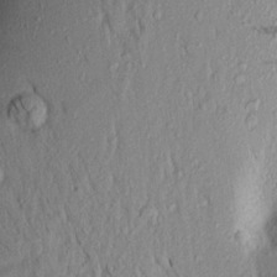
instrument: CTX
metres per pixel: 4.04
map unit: Aa
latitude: 18.1389
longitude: -148.8002
